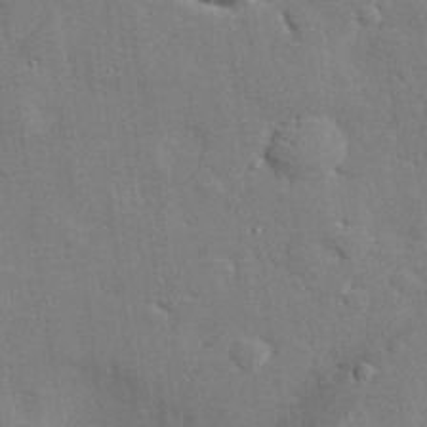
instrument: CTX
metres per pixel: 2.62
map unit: eHh
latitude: 30.1011
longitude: -82.8191
